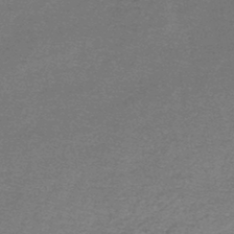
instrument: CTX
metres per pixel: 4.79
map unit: lHb
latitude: -45.5588
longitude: 57.3887
